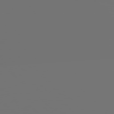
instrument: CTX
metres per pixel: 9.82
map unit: Hpe
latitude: 77.8583
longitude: -140.7813
